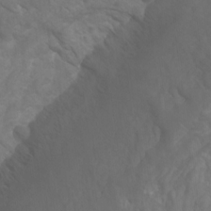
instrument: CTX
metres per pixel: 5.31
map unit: Nhu
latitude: 7.4993
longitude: -19.7071
